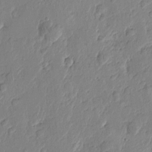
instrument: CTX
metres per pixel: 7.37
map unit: Htu
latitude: -1.2376
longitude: -176.6868
